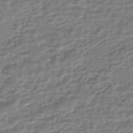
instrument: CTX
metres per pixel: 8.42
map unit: HNhu
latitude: -43.7666
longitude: 105.1431
